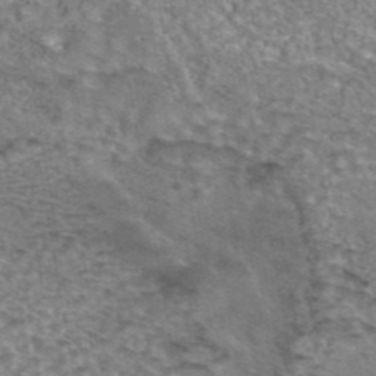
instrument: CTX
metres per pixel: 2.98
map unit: eAb
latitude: 44.1200
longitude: 105.1242
